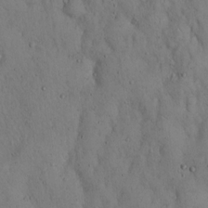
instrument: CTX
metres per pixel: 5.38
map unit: Hto
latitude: 15.3482
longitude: -59.8017
